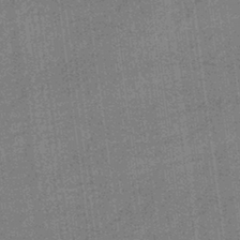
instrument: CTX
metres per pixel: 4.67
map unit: lHb
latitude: -40.6140
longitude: 69.5777
